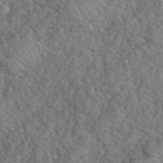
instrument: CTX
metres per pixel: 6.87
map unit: eHh
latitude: 40.7057
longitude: -57.0836
